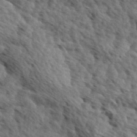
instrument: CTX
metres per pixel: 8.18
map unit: Hve
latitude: 31.7828
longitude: 149.1620
